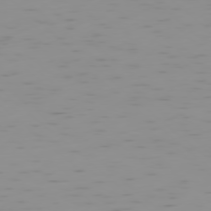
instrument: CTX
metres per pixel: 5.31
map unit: Ap
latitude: -78.1983
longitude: -64.0822
